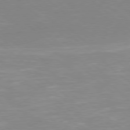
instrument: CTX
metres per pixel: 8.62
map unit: Hpe
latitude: 78.0444
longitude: -141.0269
